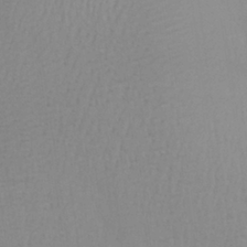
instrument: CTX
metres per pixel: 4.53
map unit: Aa
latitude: 29.7449
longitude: -134.8002
